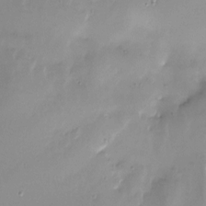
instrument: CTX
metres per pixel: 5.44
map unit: Nhu
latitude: -27.4265
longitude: -60.3467
